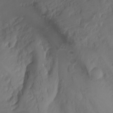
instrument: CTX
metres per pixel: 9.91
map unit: Nhu
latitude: -4.6707
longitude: -85.7072
